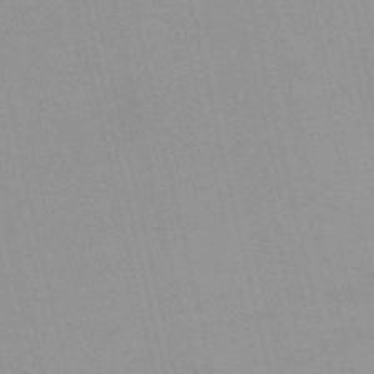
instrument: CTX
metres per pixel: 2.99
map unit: HNb
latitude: -55.3510
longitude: -45.3670
